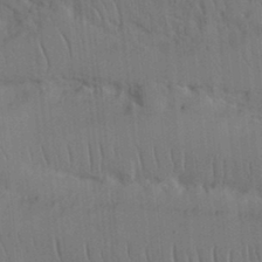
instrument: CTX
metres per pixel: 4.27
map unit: Nhu
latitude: 26.1200
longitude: -70.6301
